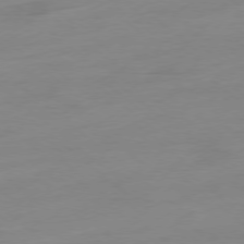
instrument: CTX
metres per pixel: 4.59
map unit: Ap
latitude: -78.2550
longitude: -99.0836
